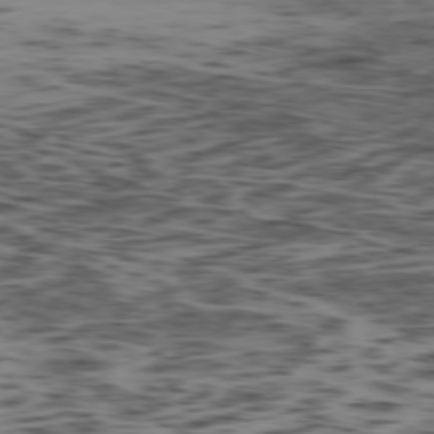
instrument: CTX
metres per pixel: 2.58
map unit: Ap
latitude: -78.7274
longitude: -63.5938
